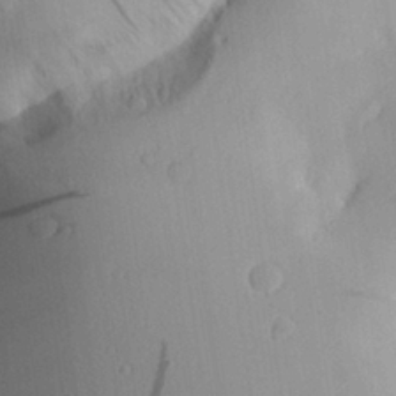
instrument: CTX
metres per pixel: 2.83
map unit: Aa
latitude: 25.1970
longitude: -144.9136
